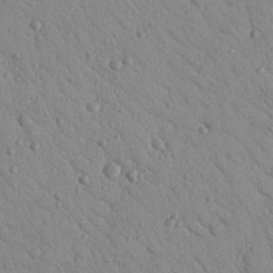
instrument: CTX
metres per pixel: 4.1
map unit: Nhu
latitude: 23.2915
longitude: -75.3671
